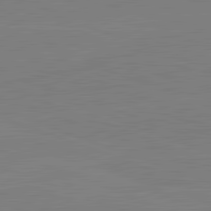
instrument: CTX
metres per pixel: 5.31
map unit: lApd
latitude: 82.2522
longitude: -158.5168
